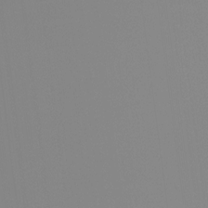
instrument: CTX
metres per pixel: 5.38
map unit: Hto
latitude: -8.2172
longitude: -50.1388
